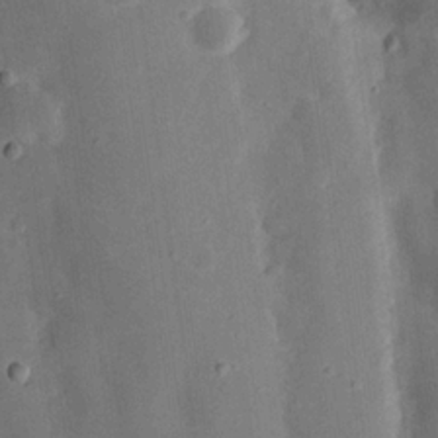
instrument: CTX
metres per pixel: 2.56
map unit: Nhu
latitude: 18.5734
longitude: -74.3089
